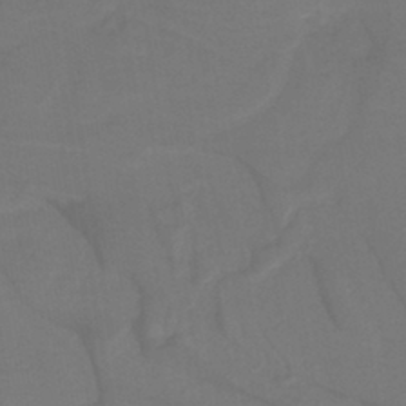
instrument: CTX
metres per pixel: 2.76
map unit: lHb
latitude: -42.6707
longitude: 52.7463
